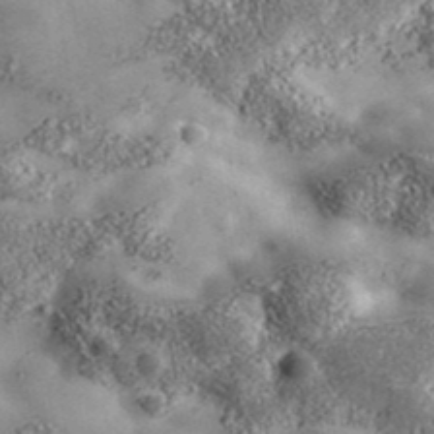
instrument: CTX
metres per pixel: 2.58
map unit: ANa
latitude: 39.3293
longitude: -91.6505
